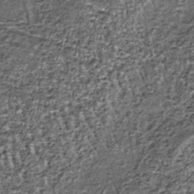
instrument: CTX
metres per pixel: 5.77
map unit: lHb
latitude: -39.3698
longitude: 65.2376
